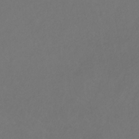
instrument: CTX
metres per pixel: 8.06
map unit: HNb
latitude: -30.8597
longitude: 63.8422
